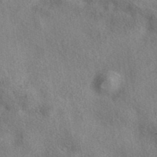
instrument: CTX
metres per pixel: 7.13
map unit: eAb
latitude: 39.4048
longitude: 112.5385
